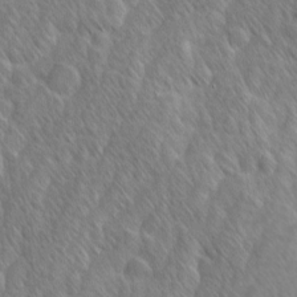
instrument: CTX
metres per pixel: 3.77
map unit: Ave
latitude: 9.3104
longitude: -105.6505
